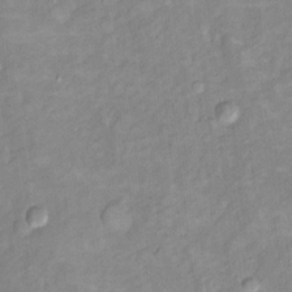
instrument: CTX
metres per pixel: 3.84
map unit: Hto
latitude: 7.5938
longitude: -36.5357
